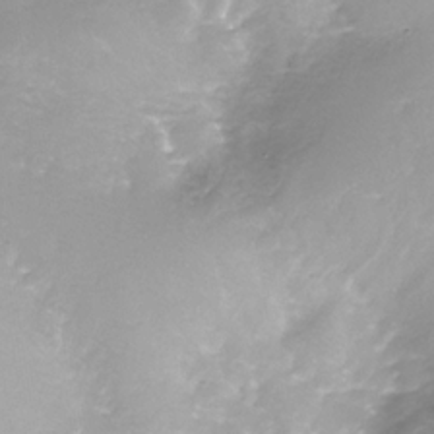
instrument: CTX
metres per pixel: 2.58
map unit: Nhe
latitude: -32.6519
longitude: -92.8947
